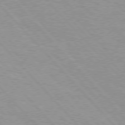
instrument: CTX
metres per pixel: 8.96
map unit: Hpe
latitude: 76.1389
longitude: -152.5168
